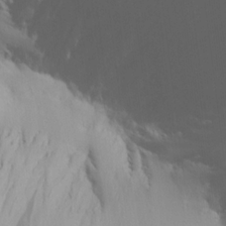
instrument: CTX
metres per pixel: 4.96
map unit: Aa
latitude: 16.1578
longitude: -143.5182
